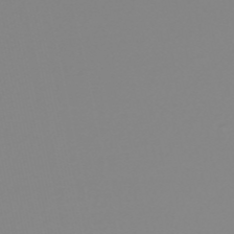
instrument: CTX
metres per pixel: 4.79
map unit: HNb
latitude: -53.4832
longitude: -50.9891
